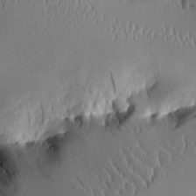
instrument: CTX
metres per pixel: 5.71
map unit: Aa
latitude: 11.8017
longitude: -126.8191
